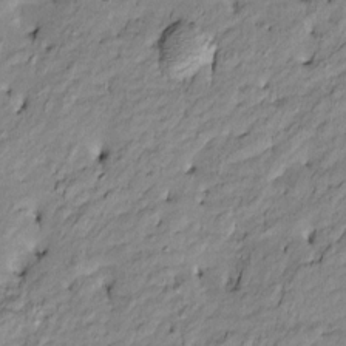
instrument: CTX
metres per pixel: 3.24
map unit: Htu
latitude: -9.8989
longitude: 176.9920
